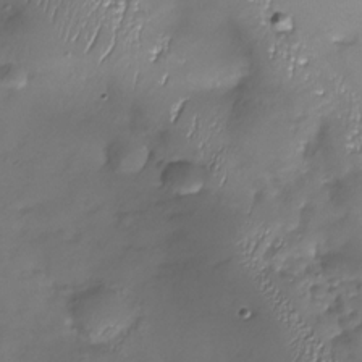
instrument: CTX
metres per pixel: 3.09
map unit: Nhu
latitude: -27.8800
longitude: -59.2159
